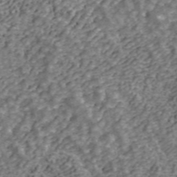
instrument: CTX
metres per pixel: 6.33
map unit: ANa
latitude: 43.6694
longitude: 29.2187
